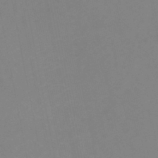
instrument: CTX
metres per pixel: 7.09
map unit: lHb
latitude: -37.7099
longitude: 74.6330
